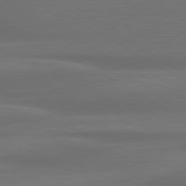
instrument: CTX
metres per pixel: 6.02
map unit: lApd
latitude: 79.1026
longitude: -114.9135
